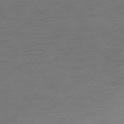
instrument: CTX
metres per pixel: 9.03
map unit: Ap
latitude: -75.0487
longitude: -68.1578
